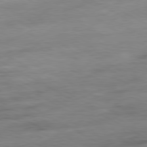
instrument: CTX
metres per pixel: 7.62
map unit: Ap
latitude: -81.0676
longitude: -97.2159
